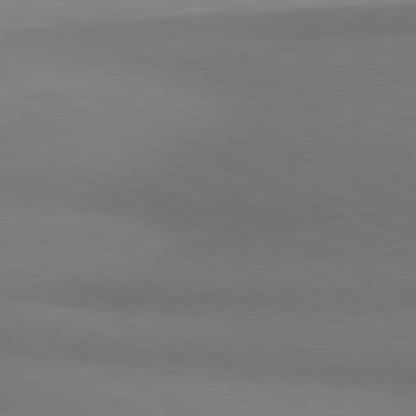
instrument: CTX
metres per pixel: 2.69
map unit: lApd
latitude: 80.9892
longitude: 159.5777
